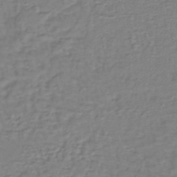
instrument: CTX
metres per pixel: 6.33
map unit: lHb
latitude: -40.6140
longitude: 61.2187
